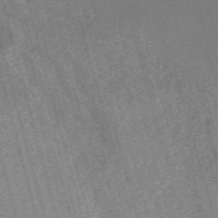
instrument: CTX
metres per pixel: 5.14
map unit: HNb
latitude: -53.5588
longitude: -48.6302
